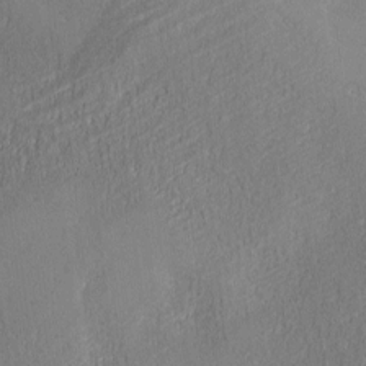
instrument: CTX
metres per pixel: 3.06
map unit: Ave
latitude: 2.2144
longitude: -111.7828
